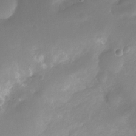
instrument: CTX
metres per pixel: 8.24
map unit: Nhu
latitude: -13.4832
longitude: -40.9135
